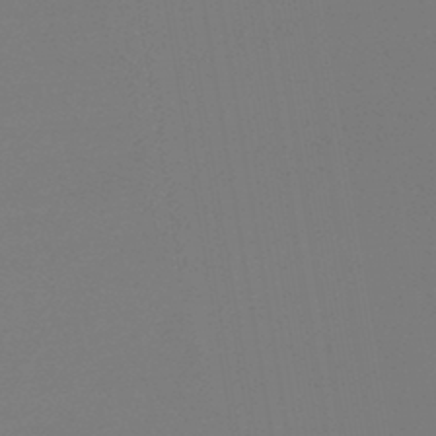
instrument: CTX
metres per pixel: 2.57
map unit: lHb
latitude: -45.4643
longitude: 59.7477
